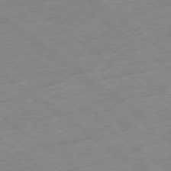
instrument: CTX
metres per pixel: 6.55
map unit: Hpe
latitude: -78.3306
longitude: -22.3467
